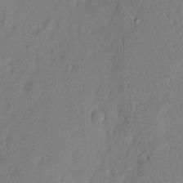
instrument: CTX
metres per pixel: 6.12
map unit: eHh
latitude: 3.6694
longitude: -77.0269
